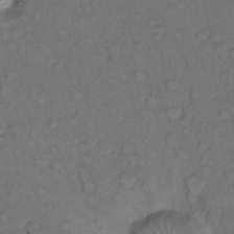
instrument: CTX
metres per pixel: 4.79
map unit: eHh
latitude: 10.8758
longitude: -62.3468
